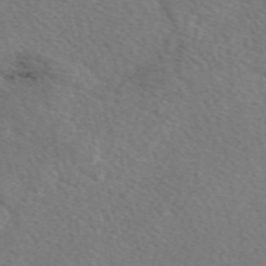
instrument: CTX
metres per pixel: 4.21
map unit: eAb
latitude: 50.1011
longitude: 110.8785
